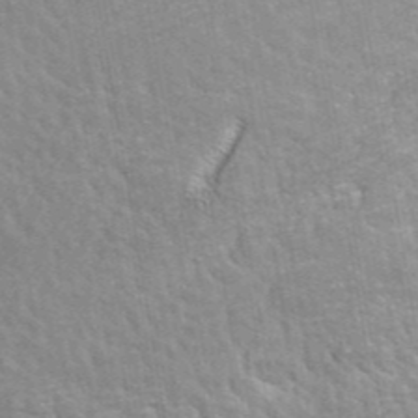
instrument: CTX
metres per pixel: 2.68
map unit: eAb
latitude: 42.9703
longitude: 106.4629
